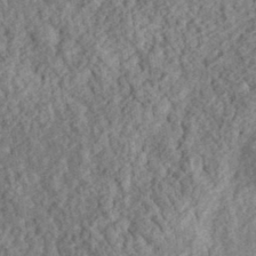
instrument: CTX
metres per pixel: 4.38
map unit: eHh
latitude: 35.7260
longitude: -79.0270
